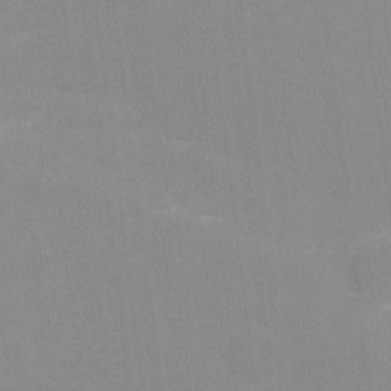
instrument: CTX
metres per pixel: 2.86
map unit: Ht
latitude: -0.7464
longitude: -20.2712
